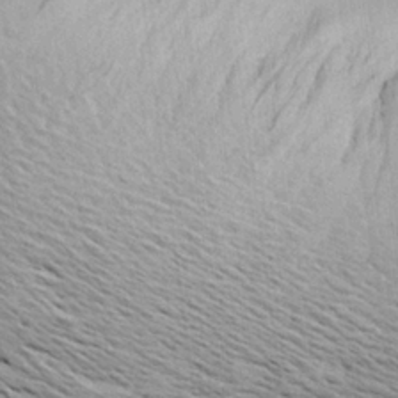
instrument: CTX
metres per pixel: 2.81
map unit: Aa
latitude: 23.0080
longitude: -144.7435
